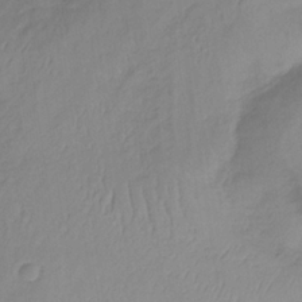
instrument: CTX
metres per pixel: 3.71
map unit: lHb
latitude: -34.3495
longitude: 68.5006
